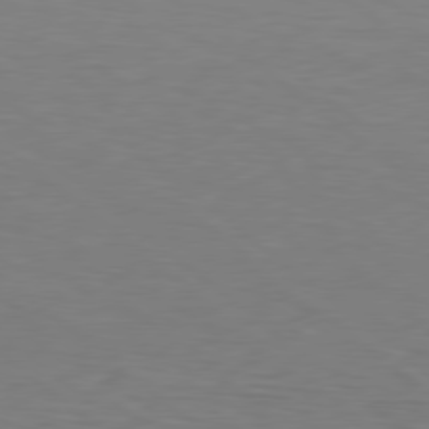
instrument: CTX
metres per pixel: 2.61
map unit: Hpe
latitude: 78.3656
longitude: -149.6883
